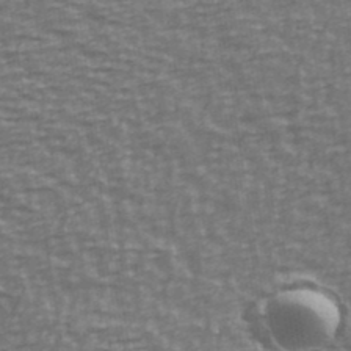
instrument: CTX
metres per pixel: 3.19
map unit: Ave
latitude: 40.7057
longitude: -113.4615
